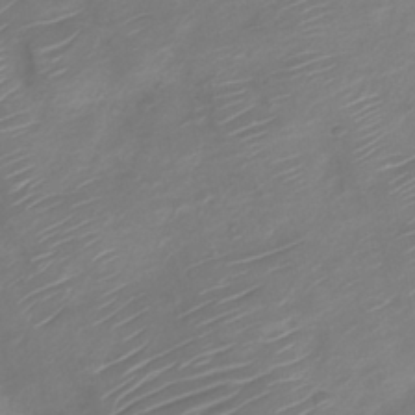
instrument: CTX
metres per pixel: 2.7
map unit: Nve
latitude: -19.9745
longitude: 106.0283
